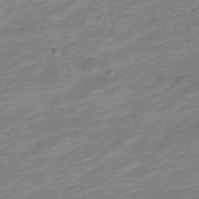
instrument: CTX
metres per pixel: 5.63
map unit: Nve
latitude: -17.8612
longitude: 109.2943
